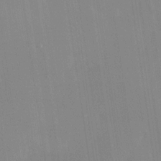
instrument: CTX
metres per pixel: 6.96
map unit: Nhe
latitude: -28.1984
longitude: -110.4223
